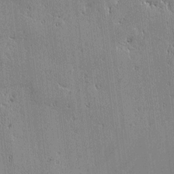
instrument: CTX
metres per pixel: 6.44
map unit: lAvf
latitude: -1.6344
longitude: -105.6127
